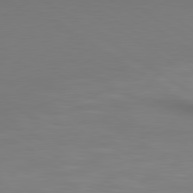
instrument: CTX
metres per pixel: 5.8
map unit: lApd
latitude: 80.5168
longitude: 138.8408
